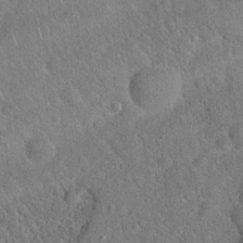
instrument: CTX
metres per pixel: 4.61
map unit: Hto
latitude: 19.3292
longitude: -52.3279
